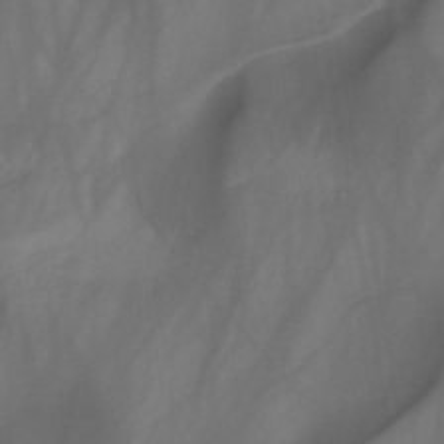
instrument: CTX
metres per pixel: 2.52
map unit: HNb
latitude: -44.6896
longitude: -43.7072
